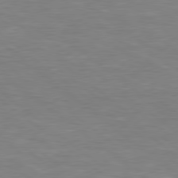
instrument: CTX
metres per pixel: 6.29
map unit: Hpe
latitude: 78.6113
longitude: -151.7827
